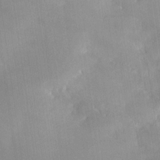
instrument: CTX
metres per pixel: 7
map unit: Nhe
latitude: -28.4818
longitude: -110.6680
